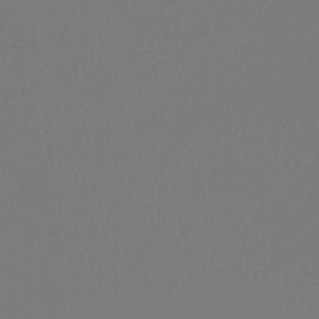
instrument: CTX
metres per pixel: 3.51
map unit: lHb
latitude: -46.6140
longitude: 66.0850
